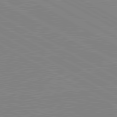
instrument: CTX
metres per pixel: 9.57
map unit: lApd
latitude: 80.8191
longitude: 151.6911
